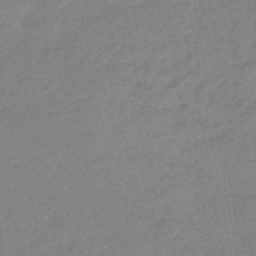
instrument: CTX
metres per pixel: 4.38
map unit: eHb
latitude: -44.9353
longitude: 87.9556
